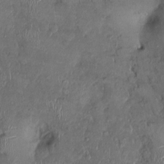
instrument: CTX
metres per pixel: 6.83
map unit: Ht
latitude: -2.1038
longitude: -13.4805
